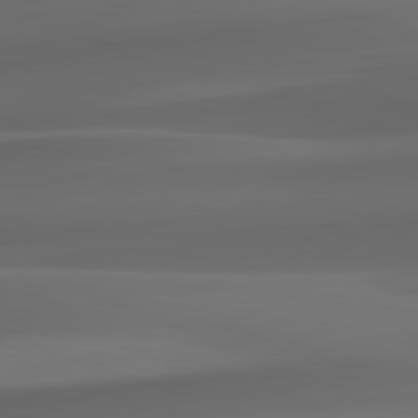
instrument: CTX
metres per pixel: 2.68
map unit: lApd
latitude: 82.1766
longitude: 143.7477
